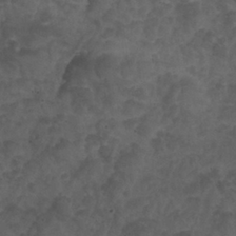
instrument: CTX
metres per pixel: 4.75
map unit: Nhu
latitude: 25.5938
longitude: -53.6883
